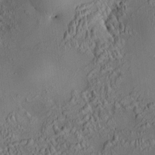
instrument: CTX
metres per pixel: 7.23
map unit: HNhu
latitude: 7.1403
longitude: 14.8786
